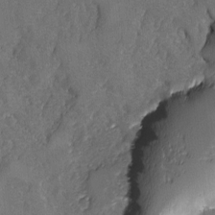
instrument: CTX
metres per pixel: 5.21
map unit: Ave
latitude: -7.7099
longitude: -118.1766
